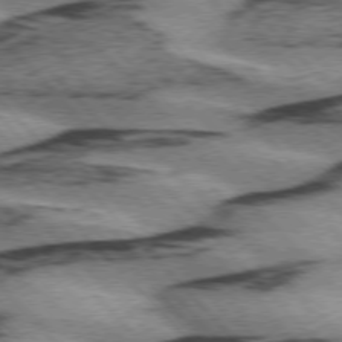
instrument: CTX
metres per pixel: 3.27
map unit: lApd
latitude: 75.4238
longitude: -78.7624
